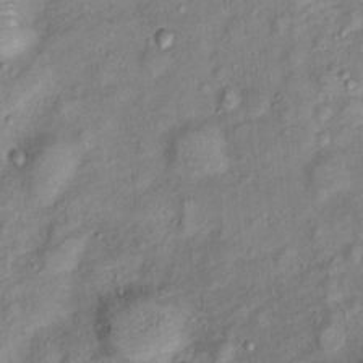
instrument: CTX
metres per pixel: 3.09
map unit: Ht
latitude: 13.7639
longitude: -41.1403
